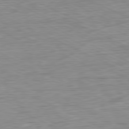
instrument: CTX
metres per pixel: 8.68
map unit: Ap
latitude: -81.5966
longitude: -76.9513
